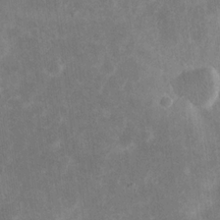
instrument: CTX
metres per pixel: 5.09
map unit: eHh
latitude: 19.7071
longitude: -71.4048
